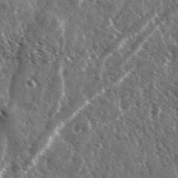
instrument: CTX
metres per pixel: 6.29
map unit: Ave
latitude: 37.3482
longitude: -109.0458
